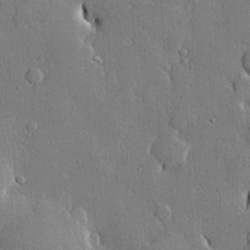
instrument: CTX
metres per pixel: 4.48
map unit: lHvf
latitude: 21.0648
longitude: 145.8989
